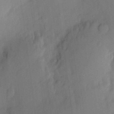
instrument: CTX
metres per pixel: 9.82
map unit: eHh
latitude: 4.6679
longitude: -73.7828
